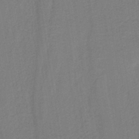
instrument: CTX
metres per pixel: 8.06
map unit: lHb
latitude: -42.7085
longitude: 53.3509
